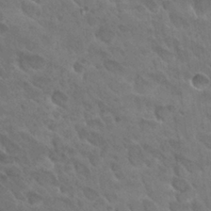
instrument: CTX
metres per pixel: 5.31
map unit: Hto
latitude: 27.7072
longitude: -38.4223
